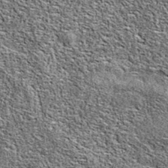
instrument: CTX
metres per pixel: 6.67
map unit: eAb
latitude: 36.9891
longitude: 106.0283
